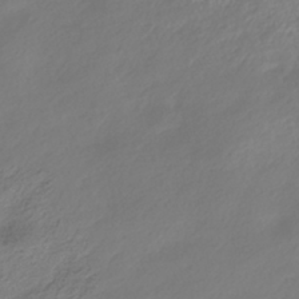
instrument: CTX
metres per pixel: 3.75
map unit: HNhu
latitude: -40.4251
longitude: 100.3873
